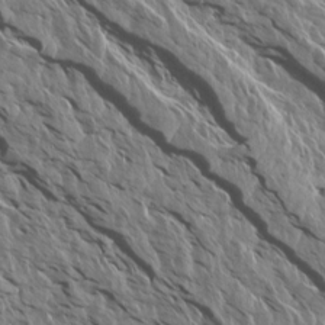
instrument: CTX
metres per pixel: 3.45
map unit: Aa
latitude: 14.4223
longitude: -141.5560
